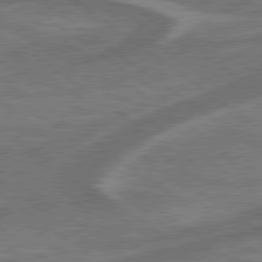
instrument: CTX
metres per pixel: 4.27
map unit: lApd
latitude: 79.4805
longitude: 173.8044
